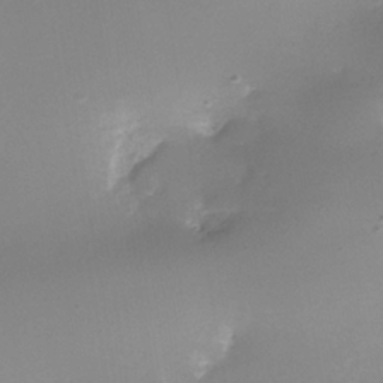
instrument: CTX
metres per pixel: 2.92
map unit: Nhe
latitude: -37.4832
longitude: -112.3845
